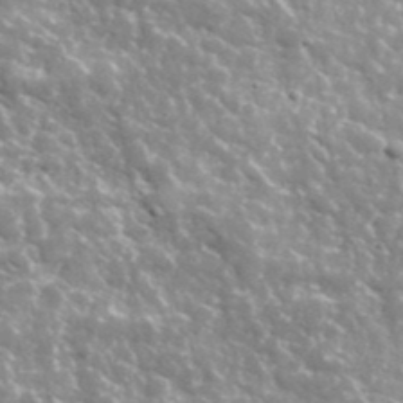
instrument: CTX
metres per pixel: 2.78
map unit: lHvf
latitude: 36.7058
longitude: -88.5357
